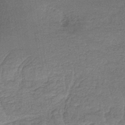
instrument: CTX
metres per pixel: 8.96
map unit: HNb
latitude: -35.1809
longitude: 59.6910
